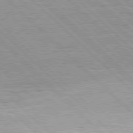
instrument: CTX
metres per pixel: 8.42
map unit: Hpe
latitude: 77.1403
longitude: -127.6127
